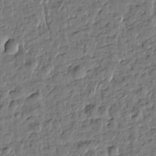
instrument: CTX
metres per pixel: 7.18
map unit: Htu
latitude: 0.4412
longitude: -179.2537
